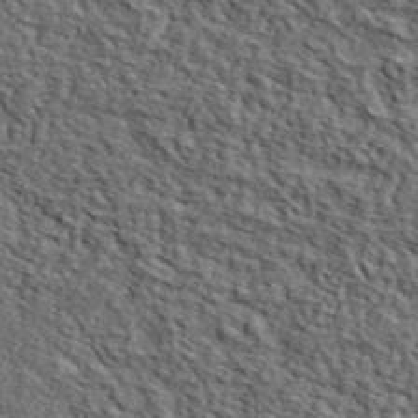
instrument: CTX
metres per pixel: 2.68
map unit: lHvf
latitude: 38.7057
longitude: -87.3670
